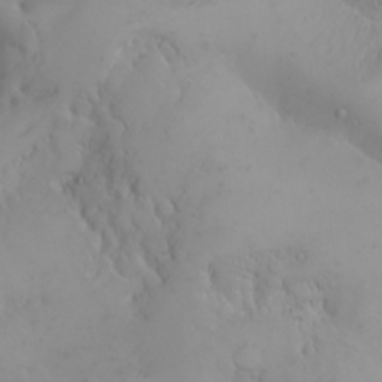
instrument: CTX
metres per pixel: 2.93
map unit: Nhu
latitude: -4.5573
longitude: -85.8017
